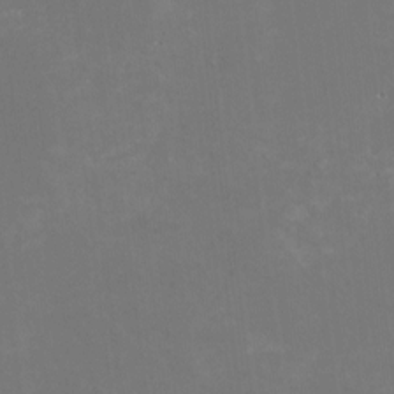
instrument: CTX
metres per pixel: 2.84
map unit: HNhu
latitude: -1.7100
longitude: -3.8961
